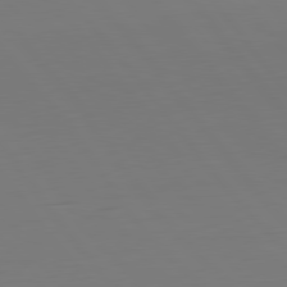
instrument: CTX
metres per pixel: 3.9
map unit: Ap
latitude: -79.8422
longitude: -55.9717
